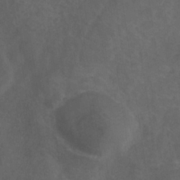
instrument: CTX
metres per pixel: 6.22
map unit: HNb
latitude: -30.8786
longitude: 63.3698
